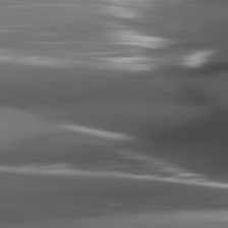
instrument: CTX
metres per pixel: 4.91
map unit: lApd
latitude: 82.1199
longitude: -144.8758
